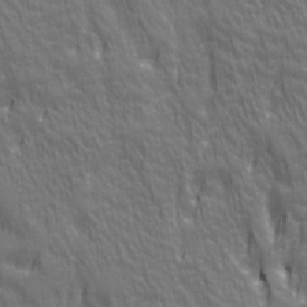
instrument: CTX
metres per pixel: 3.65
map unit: Ave
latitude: 20.7247
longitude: -134.5545
